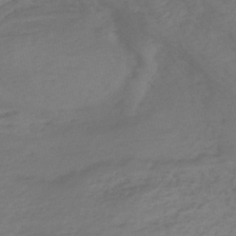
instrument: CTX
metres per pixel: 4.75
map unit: eHh
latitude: -51.6722
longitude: -24.8191
